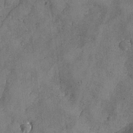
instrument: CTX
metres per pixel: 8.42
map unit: Ave
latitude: -7.8044
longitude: -118.7813
